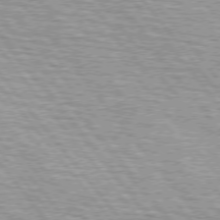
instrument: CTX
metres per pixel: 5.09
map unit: lApd
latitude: 75.1214
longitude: -76.4790
